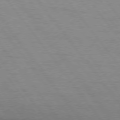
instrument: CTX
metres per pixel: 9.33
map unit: Hpe
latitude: 75.2537
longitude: -143.3104
